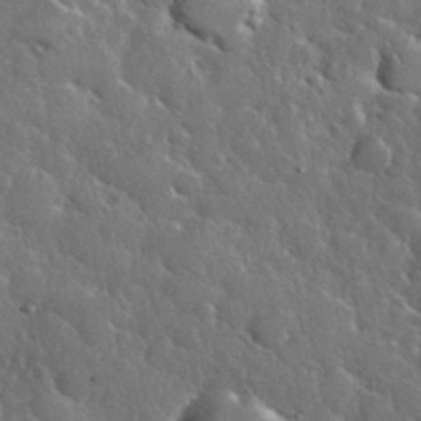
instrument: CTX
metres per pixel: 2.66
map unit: eHh
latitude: 37.4805
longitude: -61.0647
